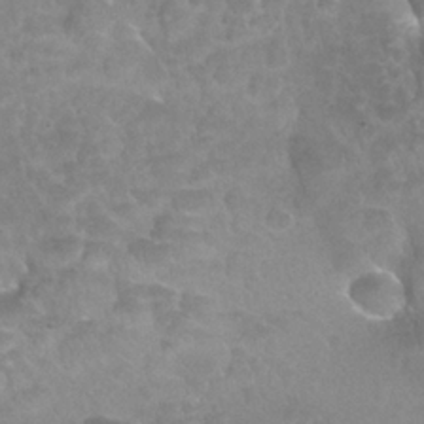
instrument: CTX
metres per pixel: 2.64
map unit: Nhu
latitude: 24.7813
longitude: -53.7072
